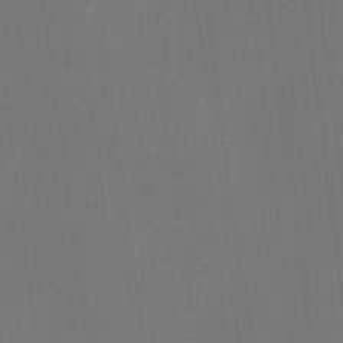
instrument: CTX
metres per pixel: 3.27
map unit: Htu
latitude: -14.1984
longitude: -48.7624
